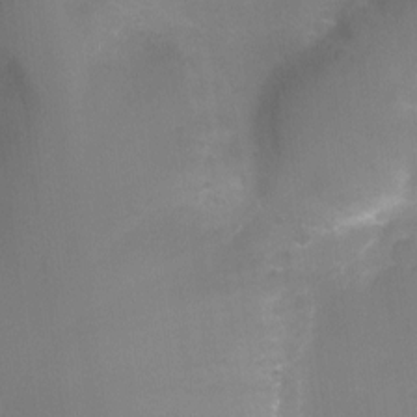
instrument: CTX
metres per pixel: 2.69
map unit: Ht
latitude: -9.3510
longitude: -24.5167
